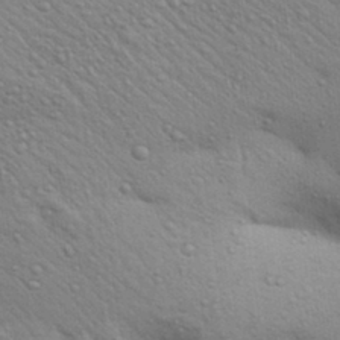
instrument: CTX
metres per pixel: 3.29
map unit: Aa
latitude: 30.3845
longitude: -147.6883
